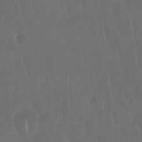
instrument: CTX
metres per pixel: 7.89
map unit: Nhu
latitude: 29.0647
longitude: -64.1389
